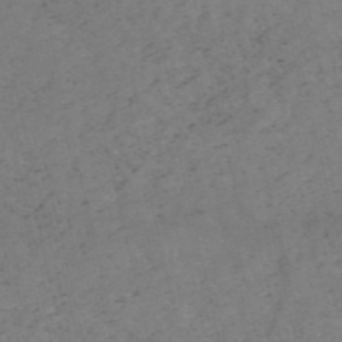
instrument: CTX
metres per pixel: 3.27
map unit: HNb
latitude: -54.8408
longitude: -47.5560
